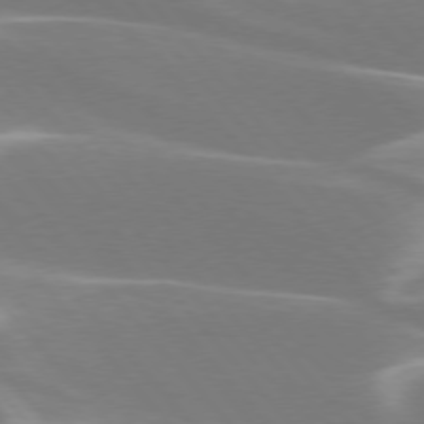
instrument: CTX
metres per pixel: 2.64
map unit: lApd
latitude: 75.8394
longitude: -63.6883
